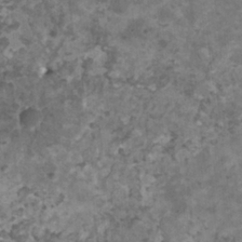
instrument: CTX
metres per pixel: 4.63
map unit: HNhu
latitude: 1.8583
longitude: 3.4454
